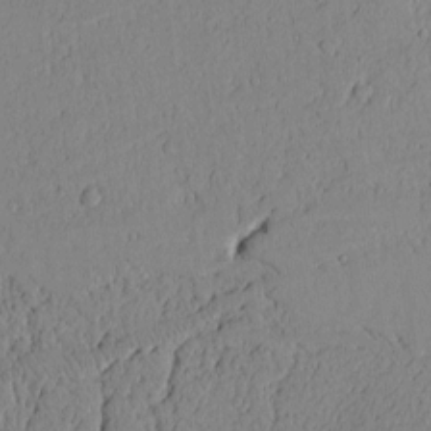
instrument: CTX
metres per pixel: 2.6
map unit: Htu
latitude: -0.1039
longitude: 171.5777
